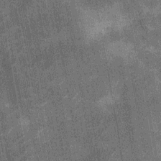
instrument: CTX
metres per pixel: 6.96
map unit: Nhu
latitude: -12.6141
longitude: -21.7638
